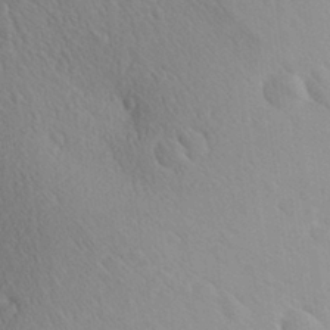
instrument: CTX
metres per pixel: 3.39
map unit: Aa
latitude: 27.9150
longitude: -142.8947
